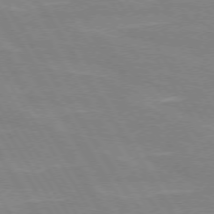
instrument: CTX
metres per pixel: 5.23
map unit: lApd
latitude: 72.8191
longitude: -56.3089
